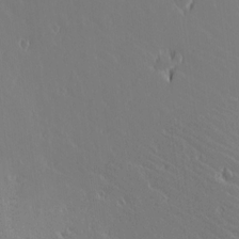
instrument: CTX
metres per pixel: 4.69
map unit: lAvf
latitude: 15.8962
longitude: -126.8569
